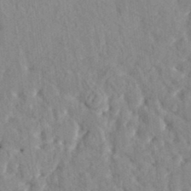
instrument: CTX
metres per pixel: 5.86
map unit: HNhu
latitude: 4.8947
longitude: 10.1606
